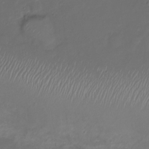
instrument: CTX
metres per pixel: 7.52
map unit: Nve
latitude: -20.9730
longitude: 105.4832
